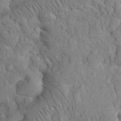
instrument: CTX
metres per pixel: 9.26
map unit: eHh
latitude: 32.4412
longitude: -66.1199
